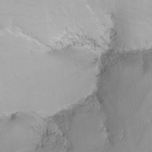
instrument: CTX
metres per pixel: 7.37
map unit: Nhu
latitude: -12.2173
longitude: -68.5924
